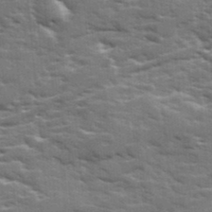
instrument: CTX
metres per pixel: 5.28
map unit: Ave
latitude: 17.7072
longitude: -129.9528
